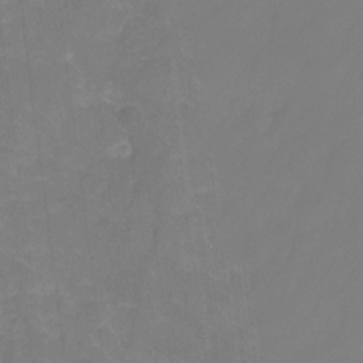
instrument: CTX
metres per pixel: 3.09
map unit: HNhu
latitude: -26.8785
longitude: 73.6722
